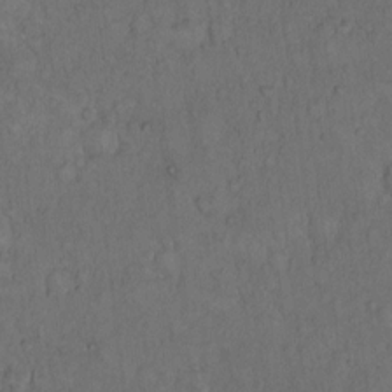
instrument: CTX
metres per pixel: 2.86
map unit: Hto
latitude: 12.5546
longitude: -57.4426
